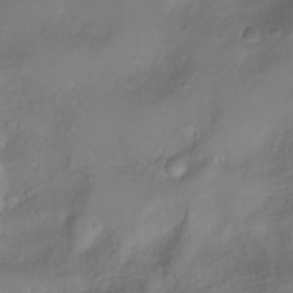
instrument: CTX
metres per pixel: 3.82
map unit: Nhu
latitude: -8.2172
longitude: -72.5735
